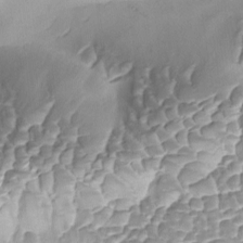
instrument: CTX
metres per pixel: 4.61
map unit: Ave
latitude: -8.8408
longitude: -122.4979
